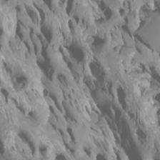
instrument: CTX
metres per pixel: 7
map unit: Htu
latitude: -6.1228
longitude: -77.1403
